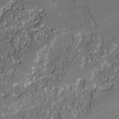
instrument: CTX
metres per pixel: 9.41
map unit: lAvf
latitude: -1.5966
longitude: -108.5734
